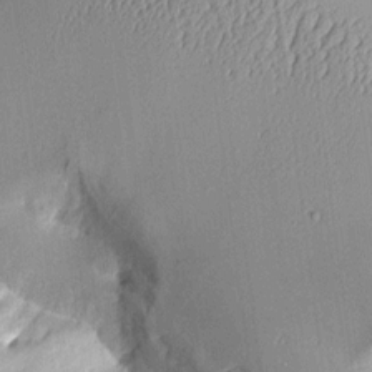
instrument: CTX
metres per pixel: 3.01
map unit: Aa
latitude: 9.8583
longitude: -128.2711
